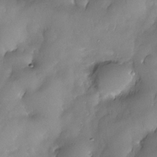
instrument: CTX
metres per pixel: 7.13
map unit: Nhe
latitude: -30.5951
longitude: -140.3656
